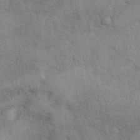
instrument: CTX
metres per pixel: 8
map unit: eAb
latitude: 40.0255
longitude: 112.3684
